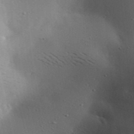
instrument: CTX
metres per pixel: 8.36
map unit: Aa
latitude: 19.2915
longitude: -140.4223
